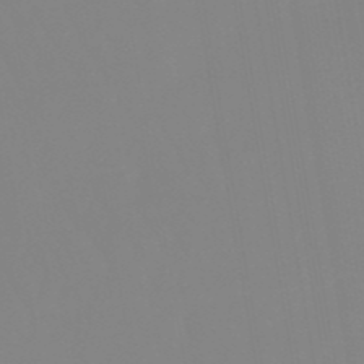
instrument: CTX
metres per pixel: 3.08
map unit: eHb
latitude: -49.6911
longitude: 74.3118
